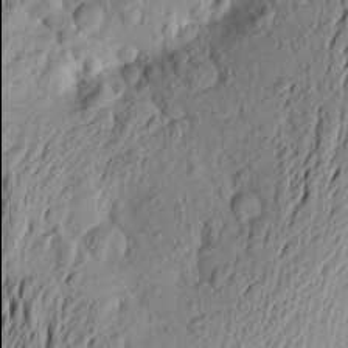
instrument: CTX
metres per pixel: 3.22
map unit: Aa
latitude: 23.1403
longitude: -149.9906
